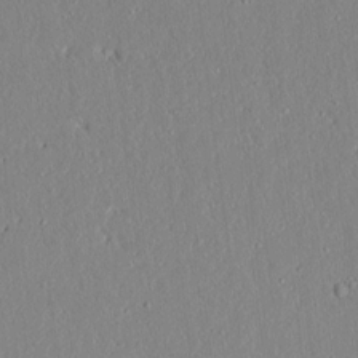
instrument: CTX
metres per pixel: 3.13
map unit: lAvf
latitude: 7.2537
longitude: 168.0094
